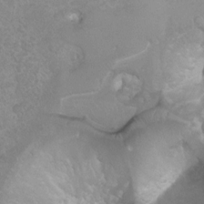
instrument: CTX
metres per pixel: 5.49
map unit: Ht
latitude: 2.3656
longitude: -24.8569
